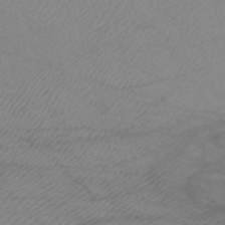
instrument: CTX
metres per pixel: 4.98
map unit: HNb
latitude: -53.2753
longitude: -49.8583
